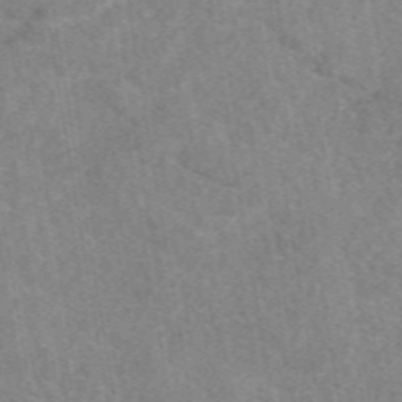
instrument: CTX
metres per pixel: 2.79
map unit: eAb
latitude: 48.9703
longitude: 110.8785
